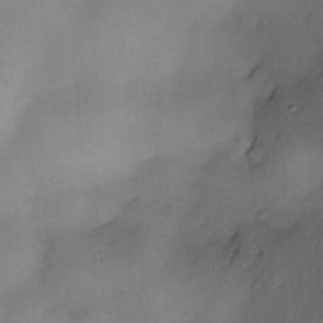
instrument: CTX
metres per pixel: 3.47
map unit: Nve
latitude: -22.4062
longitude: -137.7828
